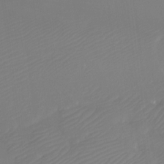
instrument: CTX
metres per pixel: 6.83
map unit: Htu
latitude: -13.3321
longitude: -47.6505
